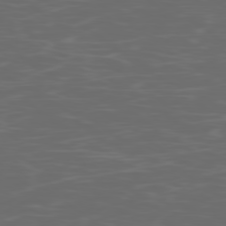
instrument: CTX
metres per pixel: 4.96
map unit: Ap
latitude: -79.1053
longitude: -103.3104
